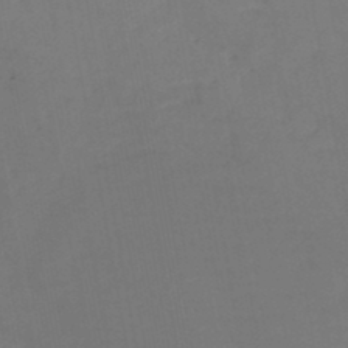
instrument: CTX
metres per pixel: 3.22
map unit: HNb
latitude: -46.4629
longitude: -47.9528
